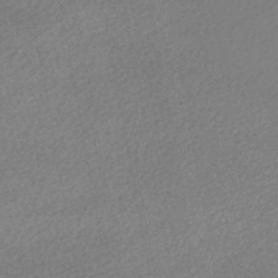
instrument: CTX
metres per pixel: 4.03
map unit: HNhu
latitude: -47.6344
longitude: 103.4077
